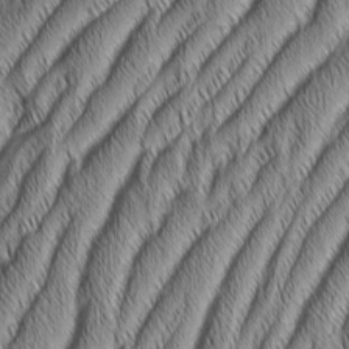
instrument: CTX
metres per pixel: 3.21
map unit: Aa
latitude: 7.0269
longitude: -131.2726
